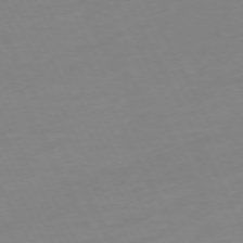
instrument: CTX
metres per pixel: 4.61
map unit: Ap
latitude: -73.5588
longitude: -69.8772
